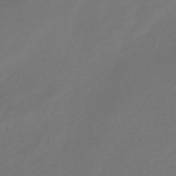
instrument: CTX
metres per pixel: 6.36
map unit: eHb
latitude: -34.4629
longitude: 78.5384
